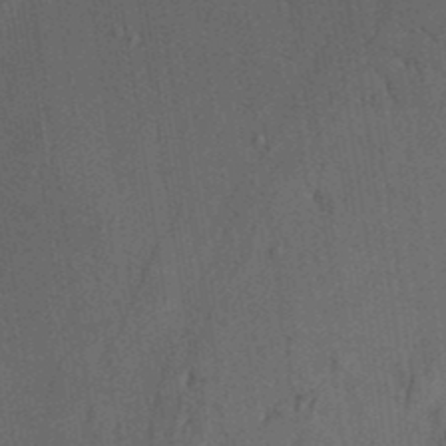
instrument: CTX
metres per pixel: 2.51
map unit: Aa
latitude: 28.3656
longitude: -138.7813
